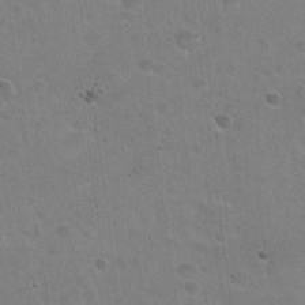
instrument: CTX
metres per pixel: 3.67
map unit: Hto
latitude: 22.5168
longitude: -52.6680
